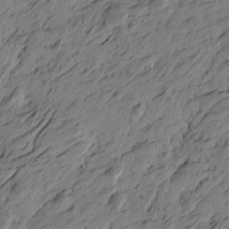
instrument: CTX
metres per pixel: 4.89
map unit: Htu
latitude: -5.7666
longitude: -179.4427
